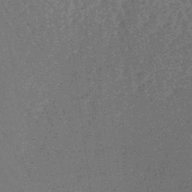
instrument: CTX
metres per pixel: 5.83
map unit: lHb
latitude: -44.6707
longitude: 66.4251
